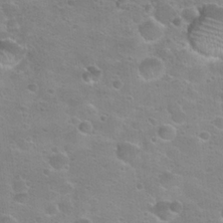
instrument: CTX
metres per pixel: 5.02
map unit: Hto
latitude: 22.8758
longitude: -50.4412
